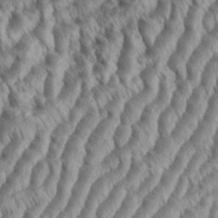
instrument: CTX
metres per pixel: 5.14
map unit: eHh
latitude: 35.6127
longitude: -138.1578
